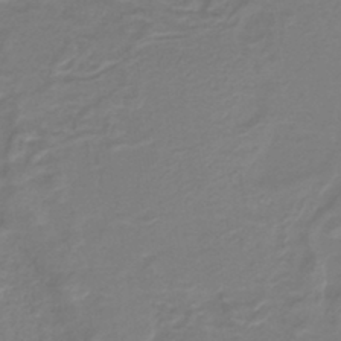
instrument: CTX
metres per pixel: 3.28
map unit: lHb
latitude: -42.5384
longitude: 52.2928
